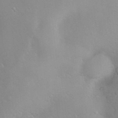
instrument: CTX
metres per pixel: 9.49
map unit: Hve
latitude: -10.0472
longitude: 175.1431
